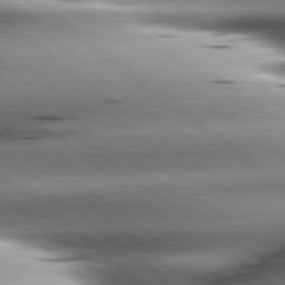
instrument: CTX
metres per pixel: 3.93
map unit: lApd
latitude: 80.2711
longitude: -143.6883
